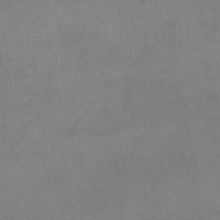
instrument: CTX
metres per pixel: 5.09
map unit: eHh
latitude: 17.2915
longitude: -66.3467
